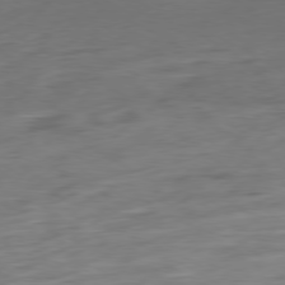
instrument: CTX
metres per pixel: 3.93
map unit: Ap
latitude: -79.0864
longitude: -57.8583
